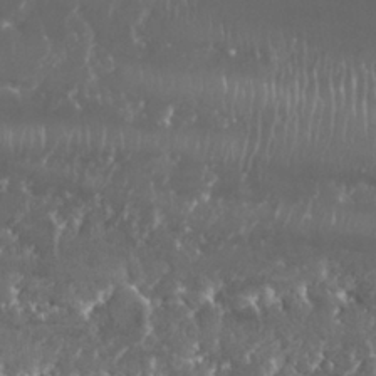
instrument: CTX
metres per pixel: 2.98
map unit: Nhu
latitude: 25.7260
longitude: -60.3467
